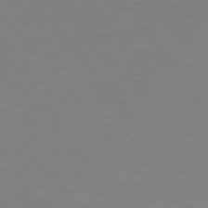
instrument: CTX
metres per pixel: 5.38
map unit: Hpe
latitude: 75.6127
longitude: -141.6127
